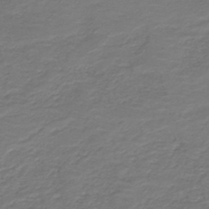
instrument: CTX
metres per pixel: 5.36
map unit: HNb
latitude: -43.1809
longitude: 52.6140
